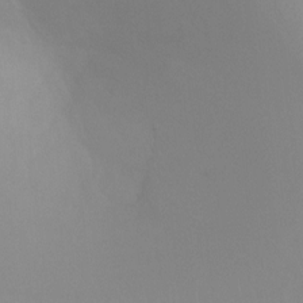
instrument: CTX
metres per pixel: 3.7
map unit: Ht
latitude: 3.9339
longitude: -28.6490
